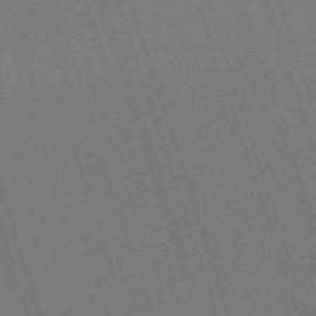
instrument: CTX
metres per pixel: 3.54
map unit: eHh
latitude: -63.6722
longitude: 51.3887
